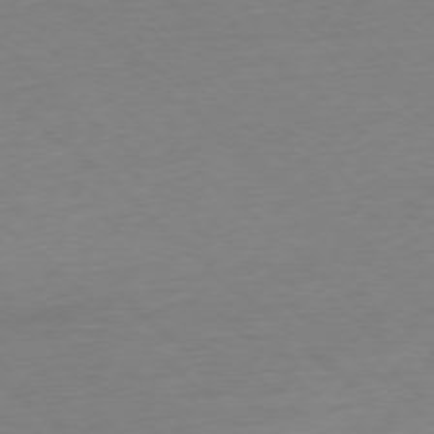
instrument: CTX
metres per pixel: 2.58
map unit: Ap
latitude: -77.6911
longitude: -97.1214
